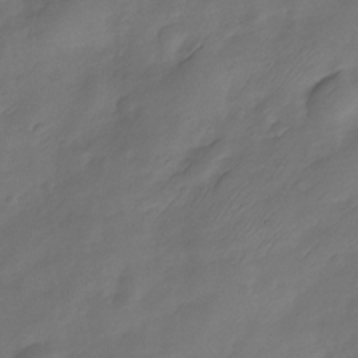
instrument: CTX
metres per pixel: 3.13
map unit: Nhe
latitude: -34.3117
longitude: -143.9339
